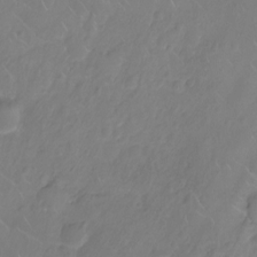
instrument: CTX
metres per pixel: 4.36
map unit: Ht
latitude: -9.4643
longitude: -35.8961
